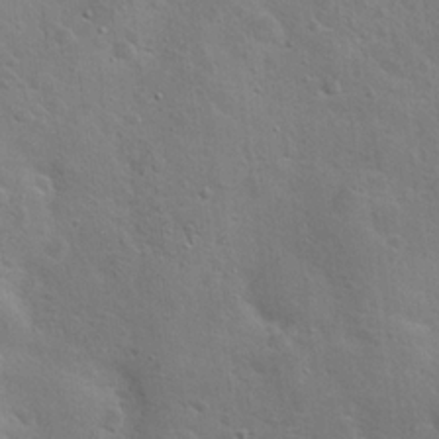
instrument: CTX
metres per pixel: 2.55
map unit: Hto
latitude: 19.6694
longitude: -49.5560
